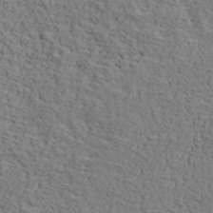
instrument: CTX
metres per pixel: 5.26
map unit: lHvf
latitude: 39.8394
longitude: -86.6112
